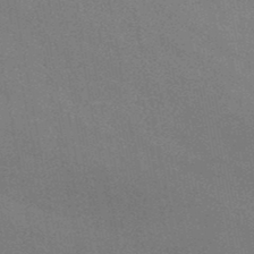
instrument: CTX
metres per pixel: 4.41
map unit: HNb
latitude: -47.4265
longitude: 58.6707
